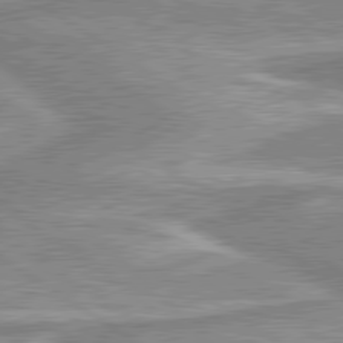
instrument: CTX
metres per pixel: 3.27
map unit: lApd
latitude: 80.2333
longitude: -176.4790
